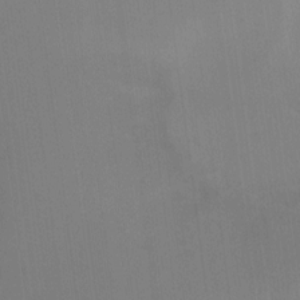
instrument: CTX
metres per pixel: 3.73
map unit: Hto
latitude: -13.1809
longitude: -40.2711
